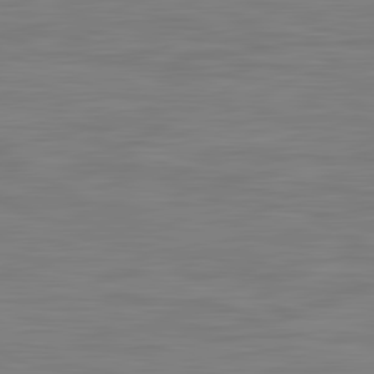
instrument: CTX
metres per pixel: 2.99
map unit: lApd
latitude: 81.8961
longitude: -169.4805
